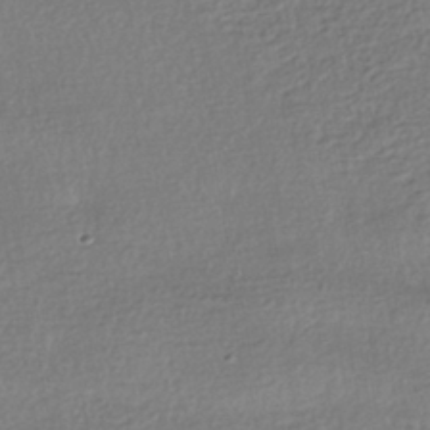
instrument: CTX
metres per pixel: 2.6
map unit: HNhu
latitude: -41.6722
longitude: 96.5385
